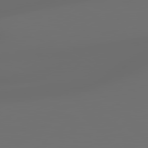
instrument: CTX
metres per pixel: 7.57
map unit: lApd
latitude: 79.2159
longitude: -139.1970
